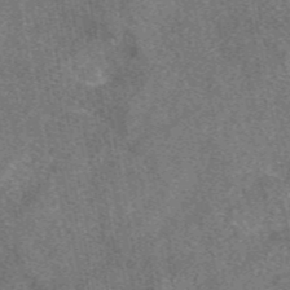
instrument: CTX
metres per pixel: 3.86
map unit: eAb
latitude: 48.1200
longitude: 109.9178
